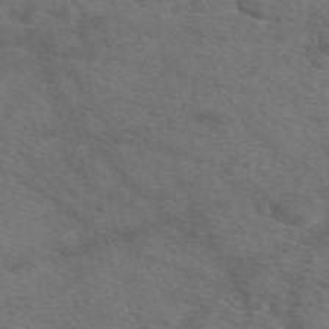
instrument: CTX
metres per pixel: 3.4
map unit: eAb
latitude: 49.5560
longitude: 111.4454
